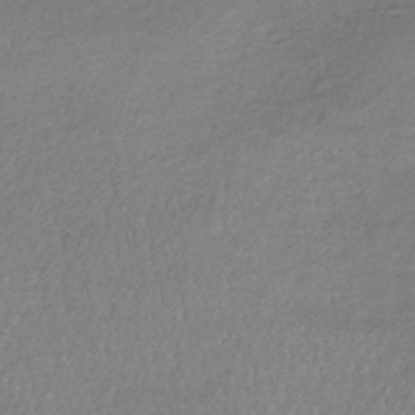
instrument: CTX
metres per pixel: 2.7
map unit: lHb
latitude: -40.9542
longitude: 73.9367
